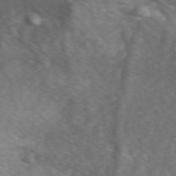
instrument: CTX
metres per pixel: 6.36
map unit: Ave
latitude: 1.2915
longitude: -113.1403
